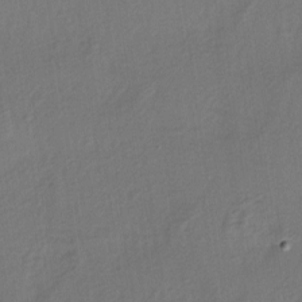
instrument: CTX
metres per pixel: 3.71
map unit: lAa
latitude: -4.9352
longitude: -123.7261
